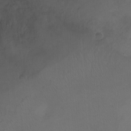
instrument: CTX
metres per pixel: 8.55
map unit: Nhu
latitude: -12.5007
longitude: -41.4237
